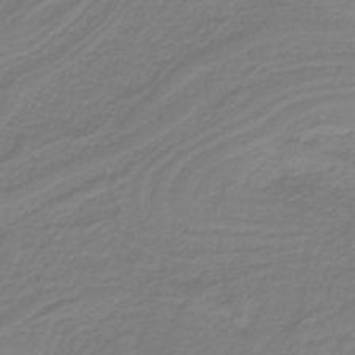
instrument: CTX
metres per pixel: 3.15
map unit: HNb
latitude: -38.0661
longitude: 54.5196
